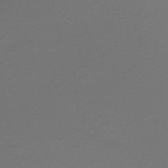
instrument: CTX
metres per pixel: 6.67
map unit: HNhu
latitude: -47.0675
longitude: 98.5951
